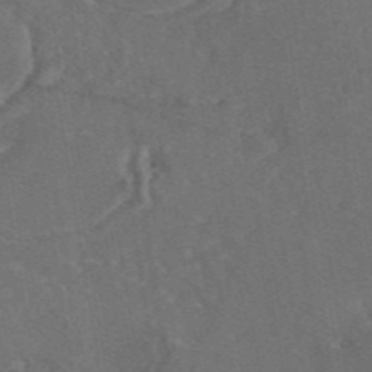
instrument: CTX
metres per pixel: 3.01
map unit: eAb
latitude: 46.3279
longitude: 109.5777
